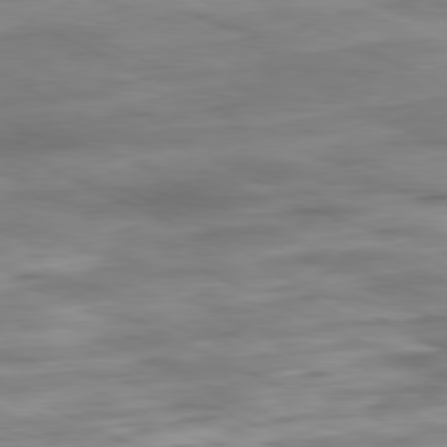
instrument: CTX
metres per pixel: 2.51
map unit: Ap
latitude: -81.3510
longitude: -82.5923
